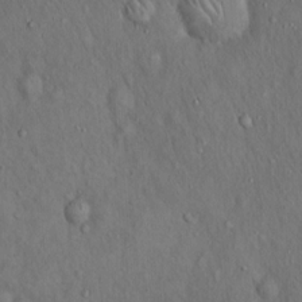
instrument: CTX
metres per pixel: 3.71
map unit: Hto
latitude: 15.5938
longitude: -59.7072
